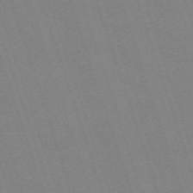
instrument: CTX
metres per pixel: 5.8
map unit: eHh
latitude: -64.1606
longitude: 51.3321
